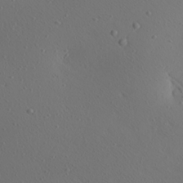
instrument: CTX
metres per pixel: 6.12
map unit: Aa
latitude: 24.2333
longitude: -144.2333
